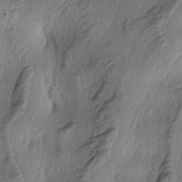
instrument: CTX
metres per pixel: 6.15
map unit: lAa
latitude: -4.5573
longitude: -124.1011
